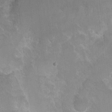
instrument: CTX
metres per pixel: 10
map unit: Hto
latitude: 2.8002
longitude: -32.7624
